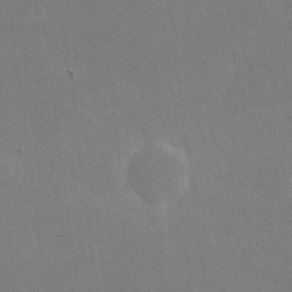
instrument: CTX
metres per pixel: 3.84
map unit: eHh
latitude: 20.8947
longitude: -71.5182
